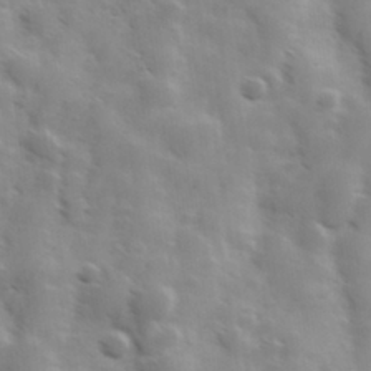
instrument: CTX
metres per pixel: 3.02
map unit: Hve
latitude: 31.3293
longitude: 150.3117
